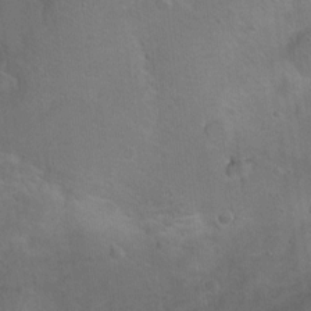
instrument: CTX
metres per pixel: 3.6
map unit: Nhu
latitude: 9.1403
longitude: -22.2900
